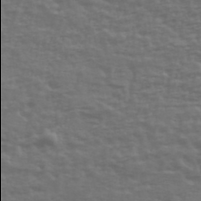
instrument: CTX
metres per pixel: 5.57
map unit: Ave
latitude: 39.3671
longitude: -113.9906
